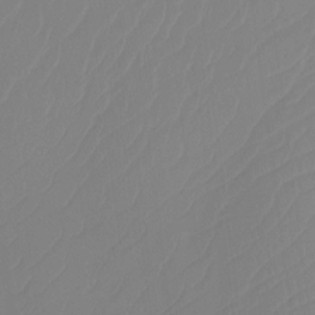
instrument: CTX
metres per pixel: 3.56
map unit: Ht
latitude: -14.1039
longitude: -50.4601
